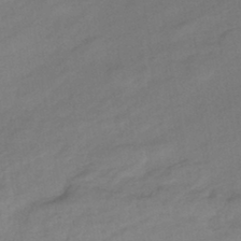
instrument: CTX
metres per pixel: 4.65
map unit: eHb
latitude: -43.0675
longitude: 85.1431
